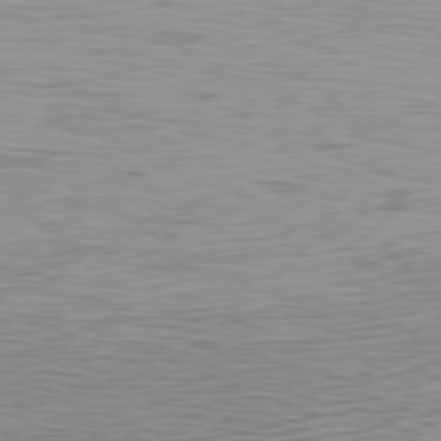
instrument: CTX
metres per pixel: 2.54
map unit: Ap
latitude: -79.4832
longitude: -74.2145
